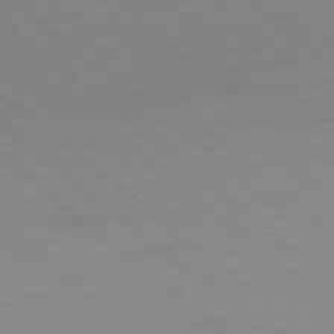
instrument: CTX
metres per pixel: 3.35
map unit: Ap
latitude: -78.6896
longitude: -57.0080
